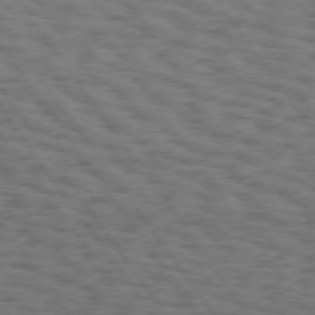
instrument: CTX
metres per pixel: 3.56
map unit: Hpe
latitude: 74.9325
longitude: -135.7638
